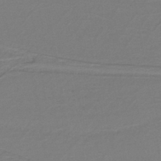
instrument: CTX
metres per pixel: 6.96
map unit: lHb
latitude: -41.7100
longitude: 51.8233
